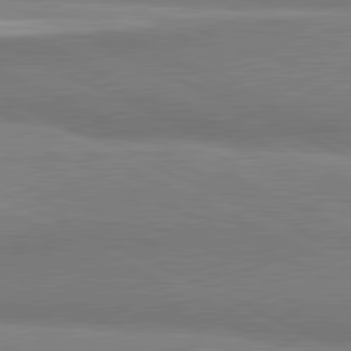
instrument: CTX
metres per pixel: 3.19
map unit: lApd
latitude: 81.6127
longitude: 162.5573
